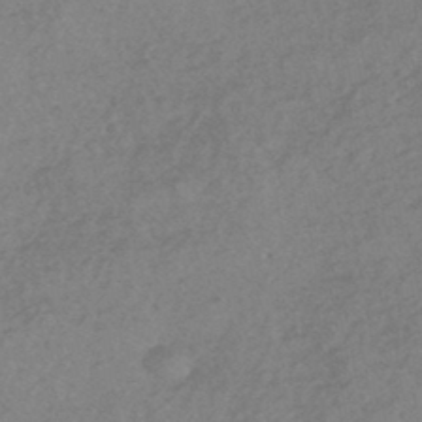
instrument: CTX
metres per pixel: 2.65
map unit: HNhu
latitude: -45.0109
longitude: 93.0108
